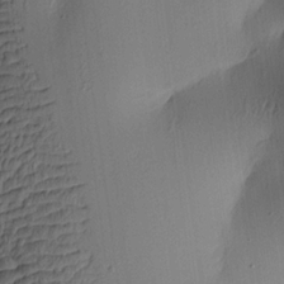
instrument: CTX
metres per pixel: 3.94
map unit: lAa
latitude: 4.8380
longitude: -112.5357
